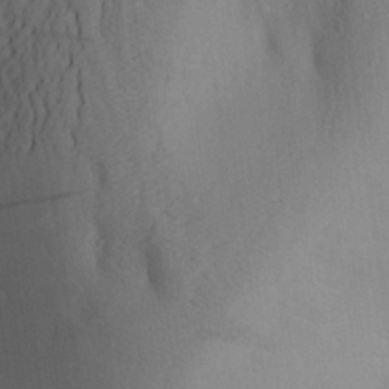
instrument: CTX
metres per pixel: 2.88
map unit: Aa
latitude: 27.7450
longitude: -147.2726
